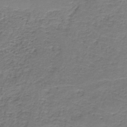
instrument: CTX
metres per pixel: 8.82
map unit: eAb
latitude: -37.7477
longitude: 51.8422
